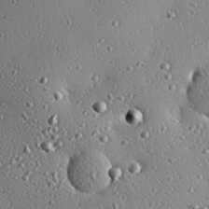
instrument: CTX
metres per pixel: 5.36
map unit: eHh
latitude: 23.3859
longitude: -91.2726
